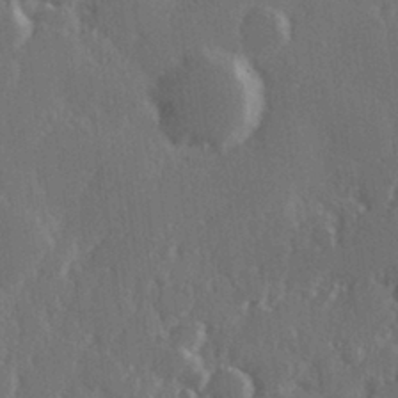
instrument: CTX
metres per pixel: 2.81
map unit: Hve
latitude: 27.4049
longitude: 150.4251
